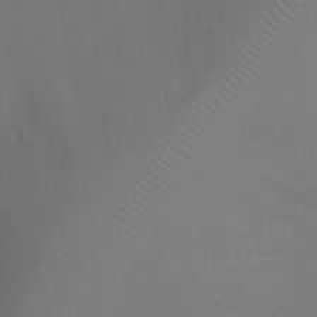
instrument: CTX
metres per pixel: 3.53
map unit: Ht
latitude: -5.5399
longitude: -25.5938
